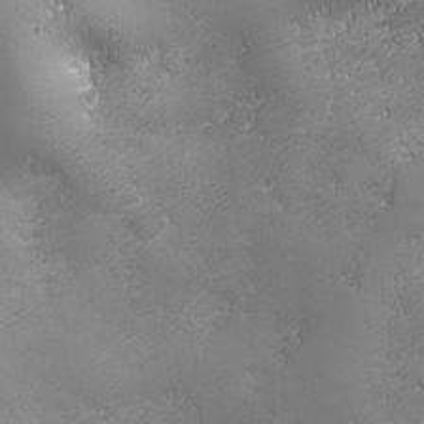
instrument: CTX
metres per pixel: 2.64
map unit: Ave
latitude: -7.5021
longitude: -121.1970
